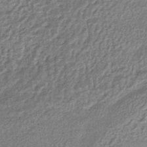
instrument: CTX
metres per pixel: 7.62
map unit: HNhu
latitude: -42.6518
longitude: 90.7275
